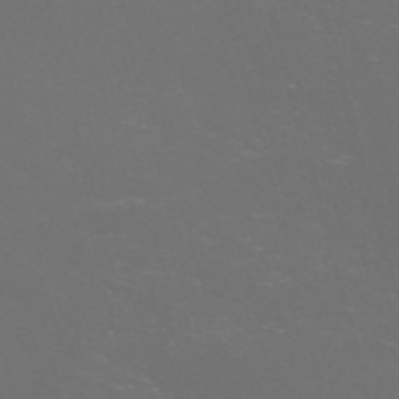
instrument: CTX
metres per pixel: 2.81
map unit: Nve
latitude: -57.6722
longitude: 52.7085
